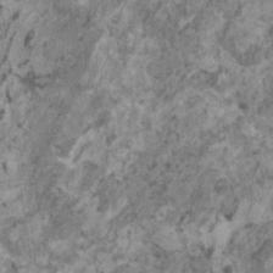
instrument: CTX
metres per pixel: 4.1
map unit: HNhu
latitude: 0.3278
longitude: 4.5384
